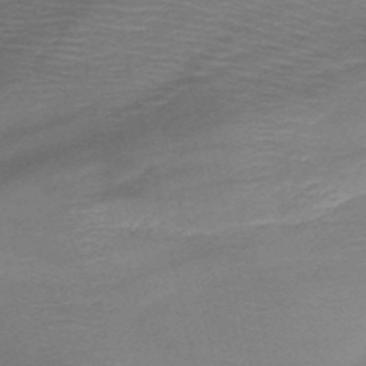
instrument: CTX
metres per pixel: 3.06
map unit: HNb
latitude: -51.0297
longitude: -41.9339
